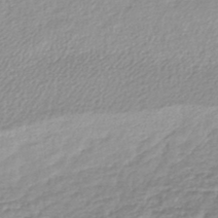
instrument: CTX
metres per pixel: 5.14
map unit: lHb
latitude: -44.3306
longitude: 68.6329
